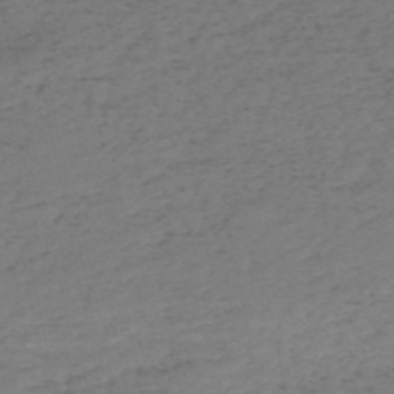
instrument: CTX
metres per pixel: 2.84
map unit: HNb
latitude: -55.9178
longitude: -44.1200
